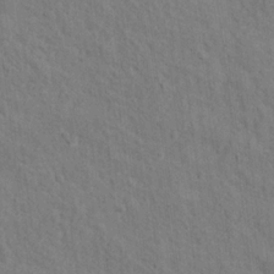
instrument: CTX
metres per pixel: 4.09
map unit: Hto
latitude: 14.6113
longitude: -38.0444
